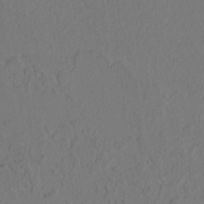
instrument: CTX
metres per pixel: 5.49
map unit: lAvf
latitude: 9.1214
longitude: 165.7478
